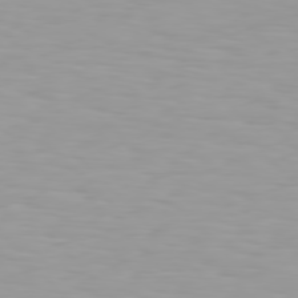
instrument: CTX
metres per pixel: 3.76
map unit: Hpe
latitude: 77.3670
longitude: -140.6490
